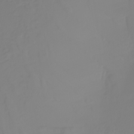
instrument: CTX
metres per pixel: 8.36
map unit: Nhu
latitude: -5.8044
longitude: -94.3279
